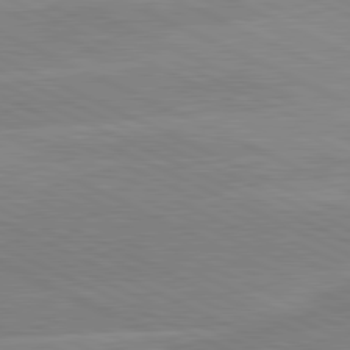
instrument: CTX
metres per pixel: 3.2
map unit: lApd
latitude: 81.2159
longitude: -128.4412
